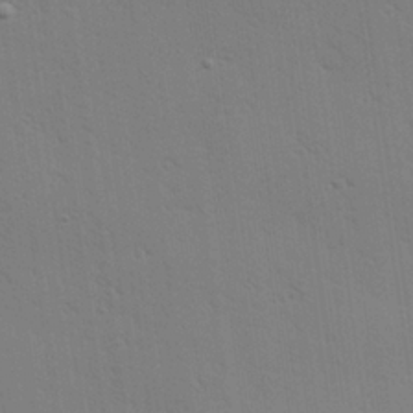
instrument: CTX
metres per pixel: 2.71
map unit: Hve
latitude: 25.9717
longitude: -91.5560
